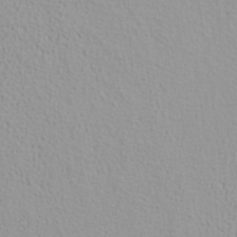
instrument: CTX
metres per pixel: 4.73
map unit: ANa
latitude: 37.0837
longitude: 14.0850
